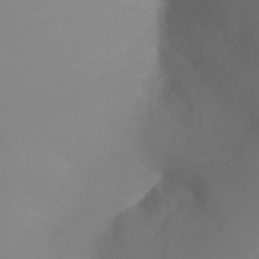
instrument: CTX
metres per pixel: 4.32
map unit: Ht
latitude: -2.8974
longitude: -27.5560
